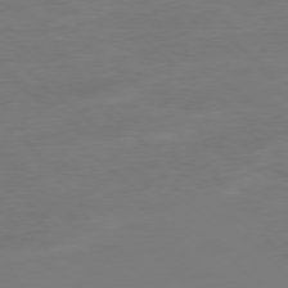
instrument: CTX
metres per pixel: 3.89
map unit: Hpe
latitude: -78.3684
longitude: -20.0822
